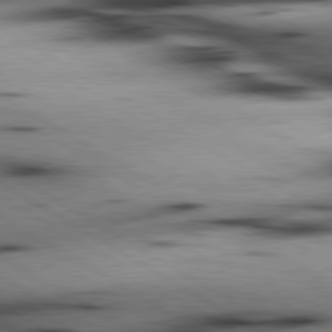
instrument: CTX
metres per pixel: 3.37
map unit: lApd
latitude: 80.2145
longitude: 163.1431
